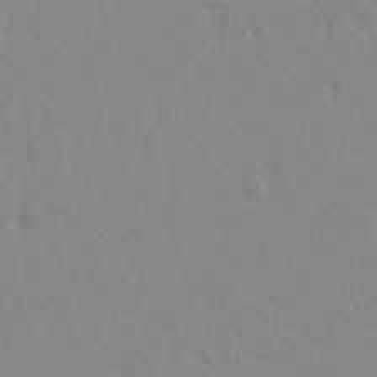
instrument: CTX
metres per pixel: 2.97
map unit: Ave
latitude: 23.8772
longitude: -133.0458
